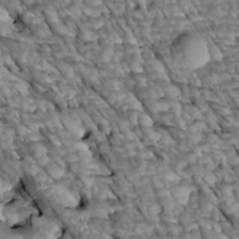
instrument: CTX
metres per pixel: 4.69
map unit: Htu
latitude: 1.6316
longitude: 143.8422
